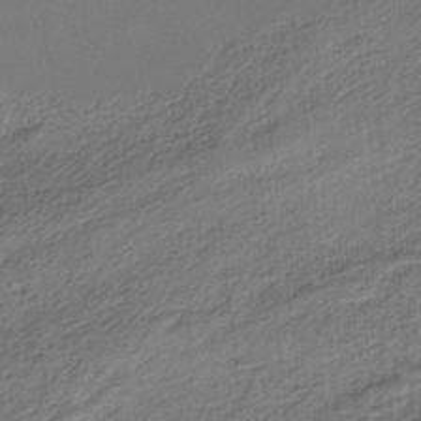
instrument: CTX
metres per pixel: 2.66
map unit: HNb
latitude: -35.9178
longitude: 55.3699
